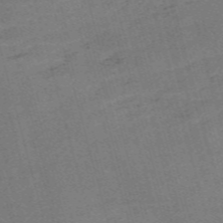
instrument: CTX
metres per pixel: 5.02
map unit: Nve
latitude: -59.0108
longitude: 64.9353
